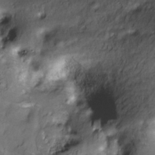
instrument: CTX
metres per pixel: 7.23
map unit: Nve
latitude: -25.0108
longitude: -108.9324
